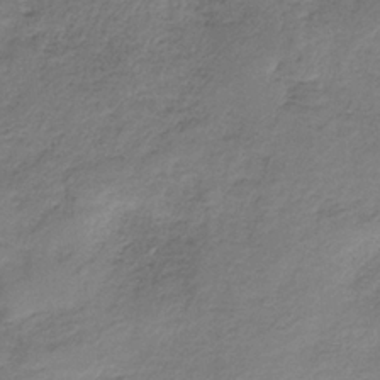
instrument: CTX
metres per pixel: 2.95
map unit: HNb
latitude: -33.2187
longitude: 57.6911
